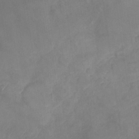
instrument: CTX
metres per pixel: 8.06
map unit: Nhu
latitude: -29.1431
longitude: -63.2726
